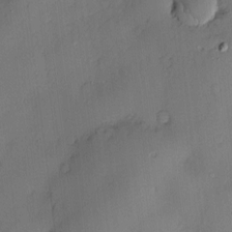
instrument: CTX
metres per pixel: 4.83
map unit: Nve
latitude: -7.5966
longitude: 174.9730
